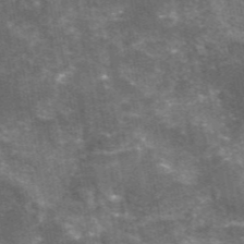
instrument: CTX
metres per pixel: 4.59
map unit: eAb
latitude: 46.3845
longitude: 119.8611
